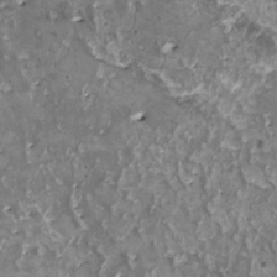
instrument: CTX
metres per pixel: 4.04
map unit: HNhu
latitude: 1.7827
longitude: 5.3509
